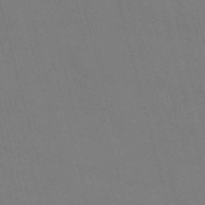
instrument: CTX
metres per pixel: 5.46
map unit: Nve
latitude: -58.6329
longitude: 61.7667
